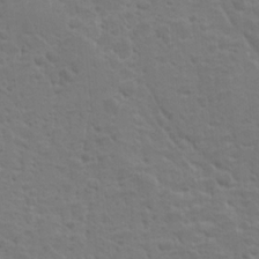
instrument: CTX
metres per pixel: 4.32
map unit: Ave
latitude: 10.2901
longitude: -104.1956
